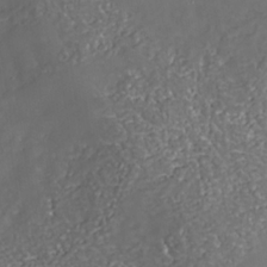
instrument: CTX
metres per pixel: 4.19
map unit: Nhe
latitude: -36.0283
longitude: -87.0458
